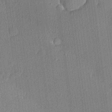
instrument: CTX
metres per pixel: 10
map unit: lHvf
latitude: 20.8569
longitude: 141.2565
